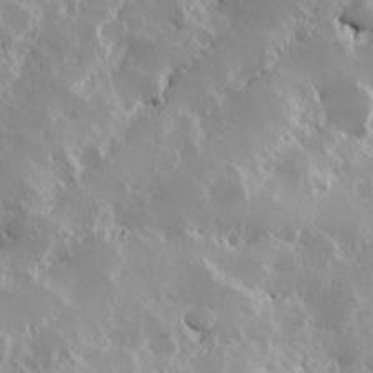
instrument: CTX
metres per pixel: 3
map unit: Hve
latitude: 24.1388
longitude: 146.0661
